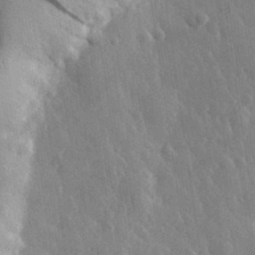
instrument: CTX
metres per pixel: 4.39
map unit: eHh
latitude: 31.8017
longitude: -80.3278
